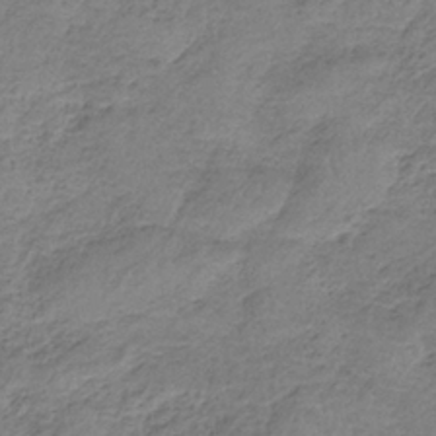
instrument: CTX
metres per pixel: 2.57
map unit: HNb
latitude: -34.7274
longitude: 56.8408
